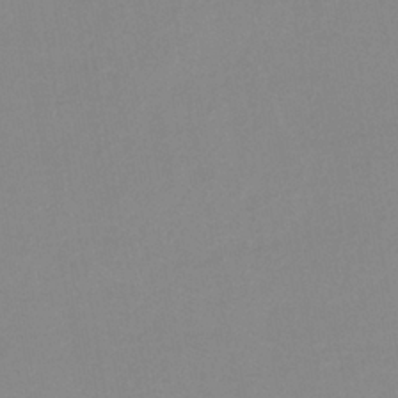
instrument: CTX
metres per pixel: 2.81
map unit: HNb
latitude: -35.4076
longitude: 51.5966
